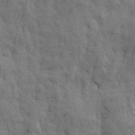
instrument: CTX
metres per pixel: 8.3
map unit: Ave
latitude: 21.7450
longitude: -130.3279
